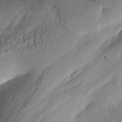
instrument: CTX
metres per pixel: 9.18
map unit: Htu
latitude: -2.1227
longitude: 171.1998
